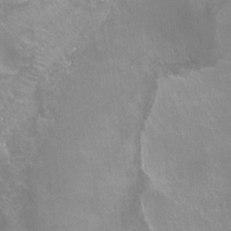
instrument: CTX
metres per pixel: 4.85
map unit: Ht
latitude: -9.8422
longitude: -38.5546
